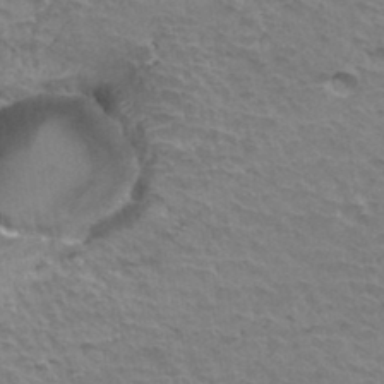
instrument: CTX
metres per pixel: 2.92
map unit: Hto
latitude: 35.5560
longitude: -43.8583
